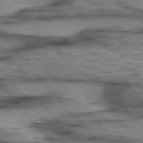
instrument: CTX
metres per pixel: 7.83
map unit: lApd
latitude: 75.5749
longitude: -49.3482
